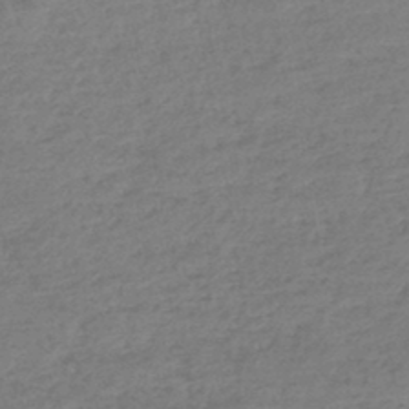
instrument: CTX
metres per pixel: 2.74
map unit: lHb
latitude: -44.4818
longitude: 71.7100
